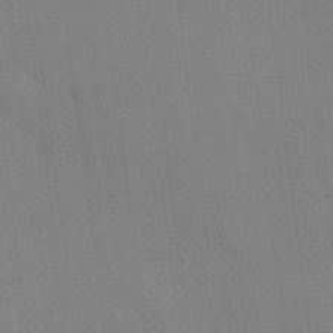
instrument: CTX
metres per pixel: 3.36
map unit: HNhu
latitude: 12.3656
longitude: 11.2565
